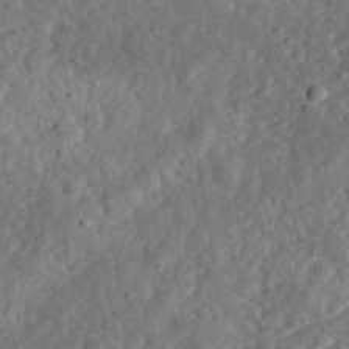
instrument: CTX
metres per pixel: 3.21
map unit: eHh
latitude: 35.6316
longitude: -78.8380
